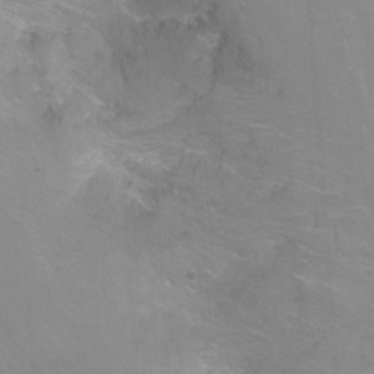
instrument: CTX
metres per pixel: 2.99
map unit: Nhu
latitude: -6.0850
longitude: -49.2537
